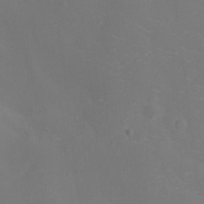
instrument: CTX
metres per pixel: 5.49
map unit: Ht
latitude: -9.7855
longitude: -23.5371
